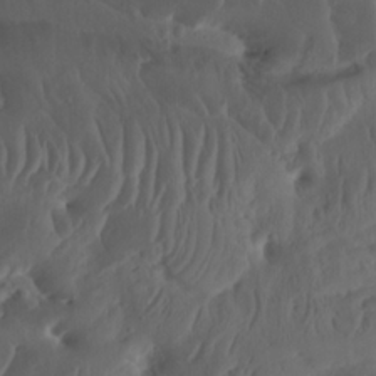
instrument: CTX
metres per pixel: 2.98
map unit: Nhu
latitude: 21.8395
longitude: -72.6680
